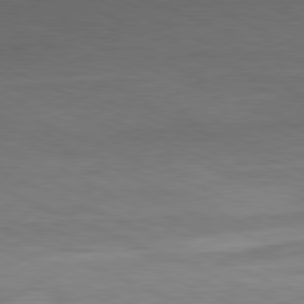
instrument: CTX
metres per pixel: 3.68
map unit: Ap
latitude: -81.8800
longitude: -74.7435
